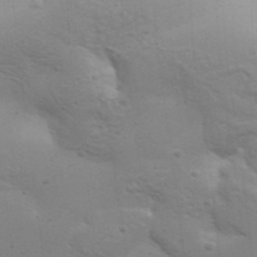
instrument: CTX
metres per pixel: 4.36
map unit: Aa
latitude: 32.1389
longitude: -133.6505
